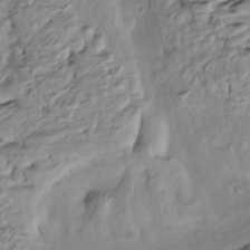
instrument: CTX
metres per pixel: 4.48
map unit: Htu
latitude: -5.7099
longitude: 154.5385
